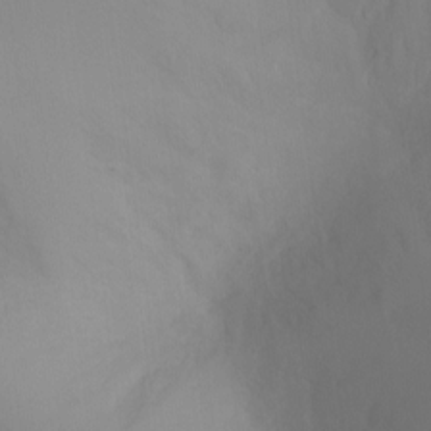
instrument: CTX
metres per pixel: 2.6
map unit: Ht
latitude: -6.8219
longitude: -20.2712
